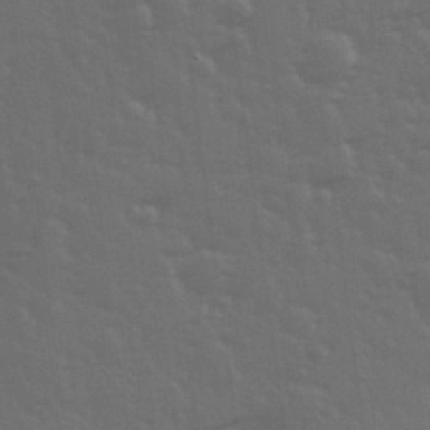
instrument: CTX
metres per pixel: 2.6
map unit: Hve
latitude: 26.8947
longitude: 146.5762
